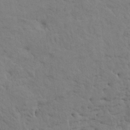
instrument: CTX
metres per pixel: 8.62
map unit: HNhu
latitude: 11.4616
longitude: 22.9731
